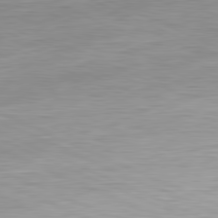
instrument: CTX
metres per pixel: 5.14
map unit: Ap
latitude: -82.0283
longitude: -76.3467
